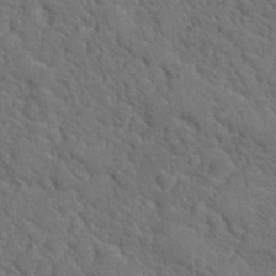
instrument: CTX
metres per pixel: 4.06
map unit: Hto
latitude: 19.1592
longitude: -34.9324
